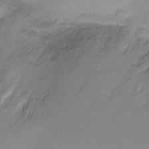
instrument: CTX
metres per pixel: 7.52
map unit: Ht
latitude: -6.9163
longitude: -20.4790
